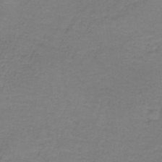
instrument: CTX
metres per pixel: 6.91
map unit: eAb
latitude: -36.4629
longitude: 53.1809
